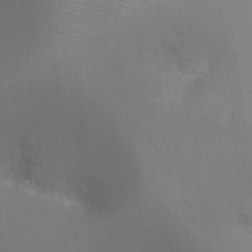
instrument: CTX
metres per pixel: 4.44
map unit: Ht
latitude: -14.9920
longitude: -40.7246
